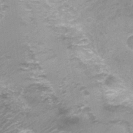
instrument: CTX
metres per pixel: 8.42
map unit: Nhu
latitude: 0.7435
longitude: -17.7449
